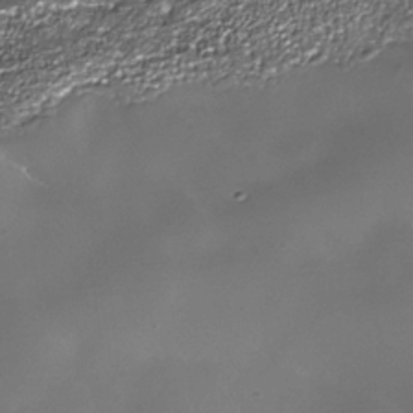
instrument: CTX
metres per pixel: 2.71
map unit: Nhe
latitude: -35.7289
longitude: -92.2711
